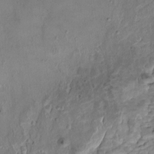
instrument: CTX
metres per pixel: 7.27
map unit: HNhu
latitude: 3.4804
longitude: 8.4818
